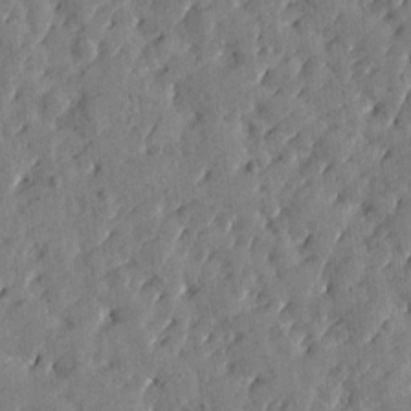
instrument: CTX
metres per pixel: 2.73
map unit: Htu
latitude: 1.0836
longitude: 179.3887
